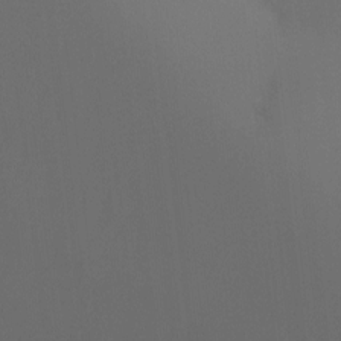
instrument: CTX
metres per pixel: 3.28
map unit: Ht
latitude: -7.9745
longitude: -30.5357
